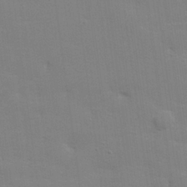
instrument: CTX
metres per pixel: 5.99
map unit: lHvf
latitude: 24.7813
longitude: 142.0850
